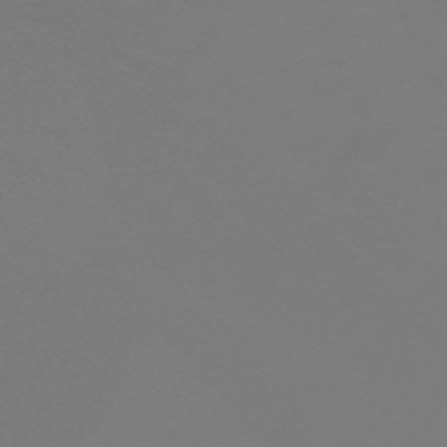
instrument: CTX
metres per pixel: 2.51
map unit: HNb
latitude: -51.3321
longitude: -43.8583
